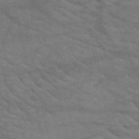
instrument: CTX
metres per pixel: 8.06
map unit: HNb
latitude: -52.7463
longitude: -43.6316
